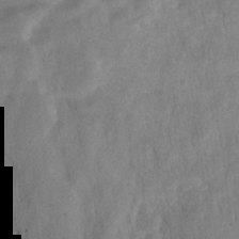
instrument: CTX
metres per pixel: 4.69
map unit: HNhu
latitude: -28.5952
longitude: 72.9541
